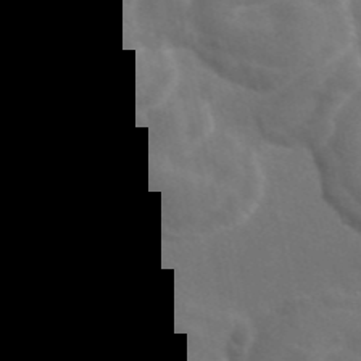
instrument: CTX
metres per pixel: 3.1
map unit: eAb
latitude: 45.5371
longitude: 125.1998
